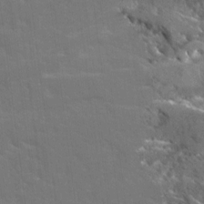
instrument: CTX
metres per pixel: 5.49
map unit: Ave
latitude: 17.8205
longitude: -130.2523
